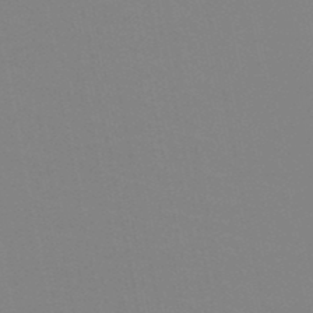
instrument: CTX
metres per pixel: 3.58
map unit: HNb
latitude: -46.0850
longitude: -43.0836
